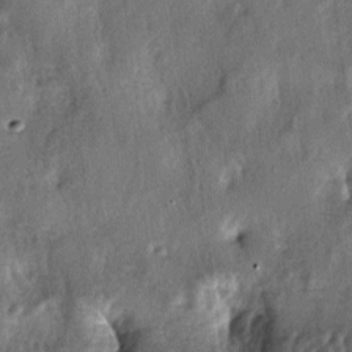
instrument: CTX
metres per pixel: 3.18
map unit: lAa
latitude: -5.1998
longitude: -125.1025
